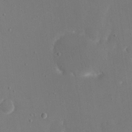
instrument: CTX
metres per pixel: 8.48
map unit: eHh
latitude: 19.6882
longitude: -68.6869
